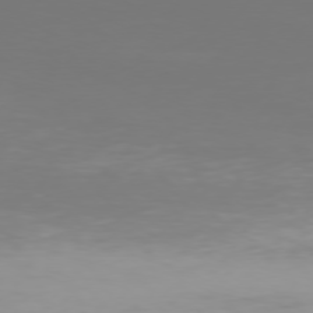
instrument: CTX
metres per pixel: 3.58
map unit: Hpe
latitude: 74.5168
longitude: -130.4223
